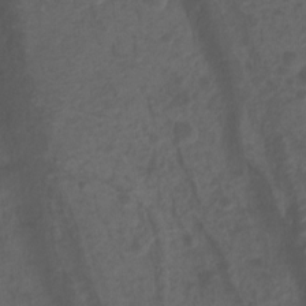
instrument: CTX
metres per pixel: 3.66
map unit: Ht
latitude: 1.1592
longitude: -34.6679
